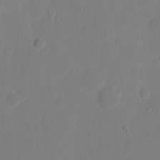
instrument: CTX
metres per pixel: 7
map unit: eHh
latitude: 9.7450
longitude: -67.7071
